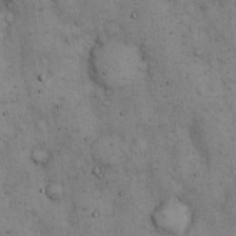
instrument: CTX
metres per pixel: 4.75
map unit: eHh
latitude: 15.3671
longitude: -63.9150
